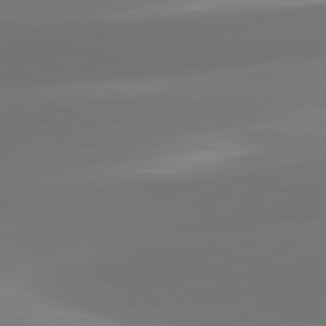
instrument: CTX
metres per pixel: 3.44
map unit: lApd
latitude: 81.5938
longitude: -160.3278
